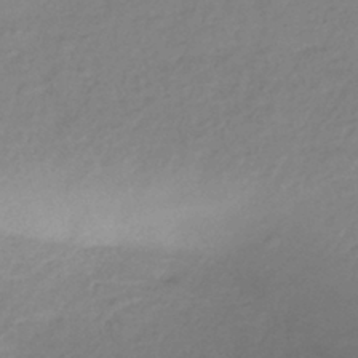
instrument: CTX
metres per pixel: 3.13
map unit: HNhu
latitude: -42.5195
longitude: 97.5021
